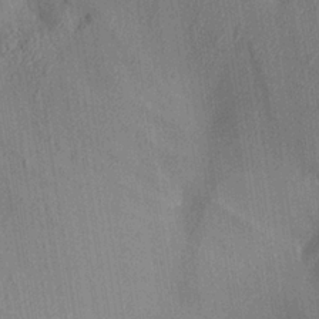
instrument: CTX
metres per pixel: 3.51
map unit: Aa
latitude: 25.2159
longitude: -133.5182
